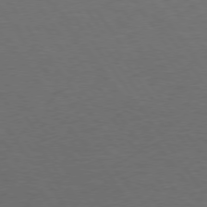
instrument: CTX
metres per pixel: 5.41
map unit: Hpe
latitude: 75.0270
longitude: -130.3468
